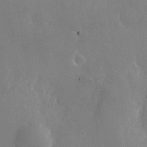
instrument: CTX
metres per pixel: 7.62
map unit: Nhu
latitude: -25.2754
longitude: -70.6868
